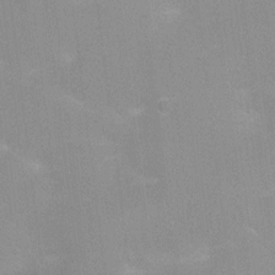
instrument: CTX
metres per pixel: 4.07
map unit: Ht
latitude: -0.9353
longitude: -20.0822
